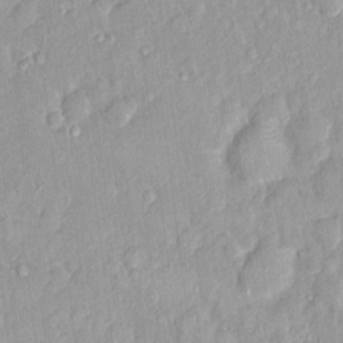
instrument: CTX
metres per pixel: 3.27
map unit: Nhu
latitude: 1.8205
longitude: -14.4601
